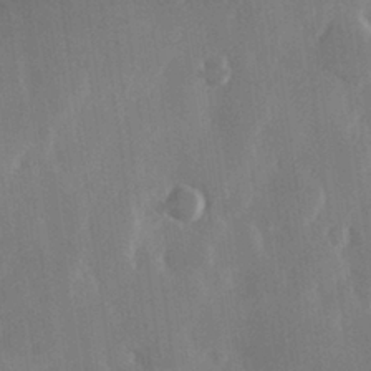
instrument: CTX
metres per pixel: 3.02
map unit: Hve
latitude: 28.1578
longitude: 149.6722
